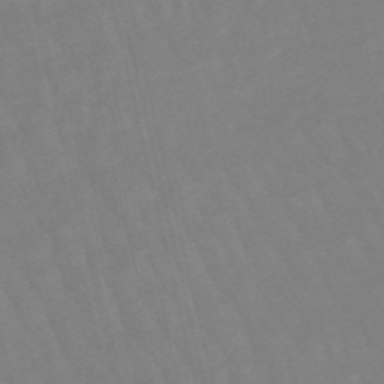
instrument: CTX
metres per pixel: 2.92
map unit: eHb
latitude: -49.3888
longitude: 76.6330
